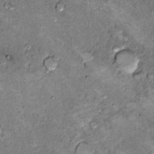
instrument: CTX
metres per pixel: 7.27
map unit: Hto
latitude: 10.0822
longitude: -36.5546
